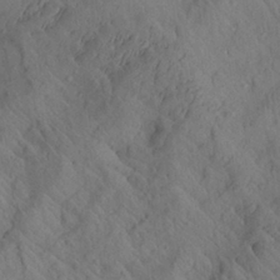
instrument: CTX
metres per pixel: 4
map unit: Aa
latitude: 26.9136
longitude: -142.6491
